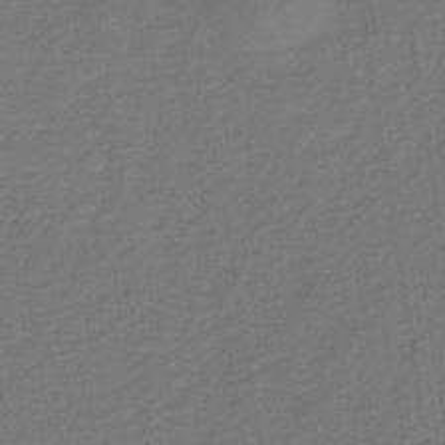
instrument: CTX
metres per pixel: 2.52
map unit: lHb
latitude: -38.6708
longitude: 71.3321
